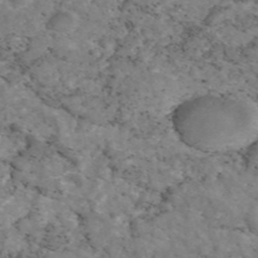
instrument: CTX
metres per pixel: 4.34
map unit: eAb
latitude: 46.5168
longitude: 117.2942
